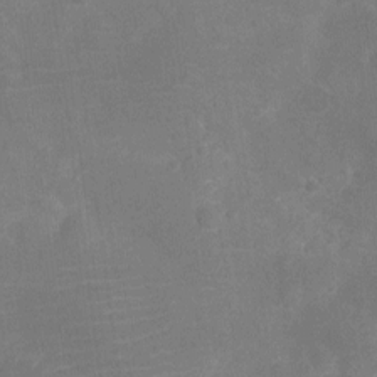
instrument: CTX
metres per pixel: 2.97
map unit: Ht
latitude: -11.7667
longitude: -25.2537
